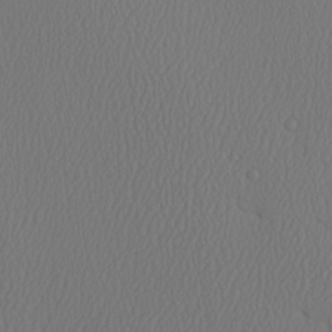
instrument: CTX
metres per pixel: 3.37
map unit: Ave
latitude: 23.5749
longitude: -135.3670
